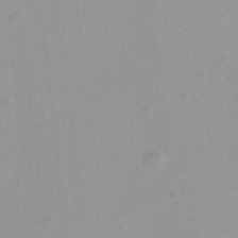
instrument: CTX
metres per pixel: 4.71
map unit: Hto
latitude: -8.4062
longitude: -42.2901
